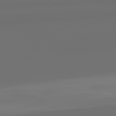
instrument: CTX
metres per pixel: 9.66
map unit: lApd
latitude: 82.5734
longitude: 163.5777
